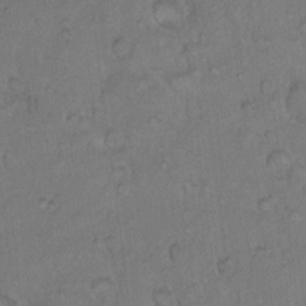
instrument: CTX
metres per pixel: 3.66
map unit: Hto
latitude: 10.4223
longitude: -60.4601
